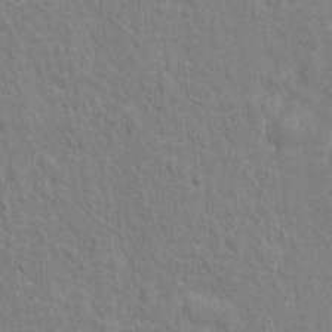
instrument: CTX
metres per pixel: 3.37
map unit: Hto
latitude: 13.1970
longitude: -38.0822
